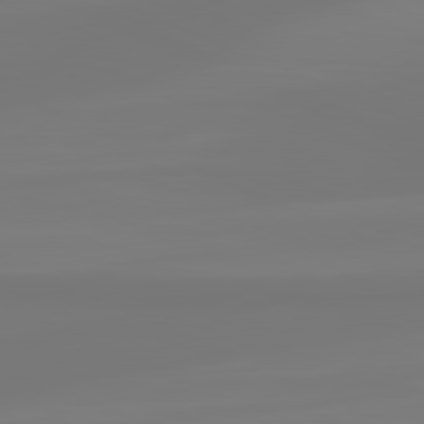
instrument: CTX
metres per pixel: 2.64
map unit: lApd
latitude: 81.4993
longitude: -176.0633
